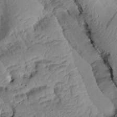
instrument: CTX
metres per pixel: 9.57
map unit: Htu
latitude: 1.2915
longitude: 177.4454
